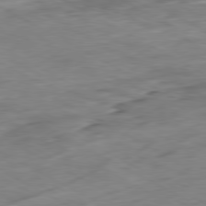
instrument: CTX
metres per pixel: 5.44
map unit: Ap
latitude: -80.7274
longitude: -83.8583
